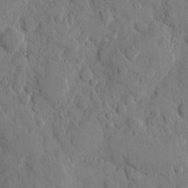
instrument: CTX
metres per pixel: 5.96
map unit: eHh
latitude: 9.5749
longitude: -64.6679
